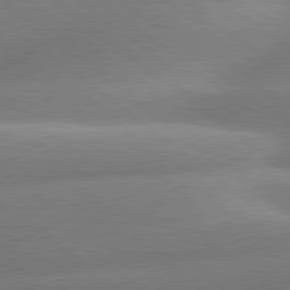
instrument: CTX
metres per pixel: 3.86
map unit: lApd
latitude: 79.8206
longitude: -166.8002
